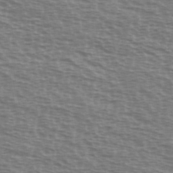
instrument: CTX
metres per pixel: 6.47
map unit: Ave
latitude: 38.2711
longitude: -113.3104
